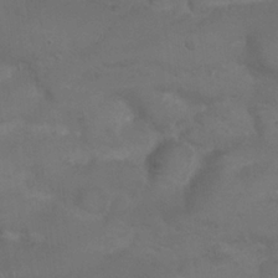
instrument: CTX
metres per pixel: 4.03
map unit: Nhu
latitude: 24.8757
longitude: -52.3279
